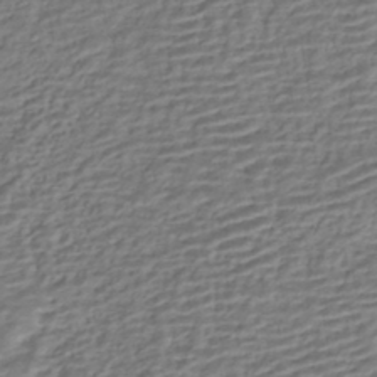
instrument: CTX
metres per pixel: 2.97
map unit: HNhu
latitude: -43.1431
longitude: 101.1242
